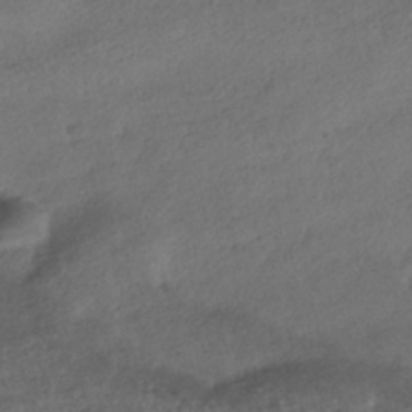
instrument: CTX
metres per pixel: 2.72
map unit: HNhu
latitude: -39.6344
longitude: 97.7100
